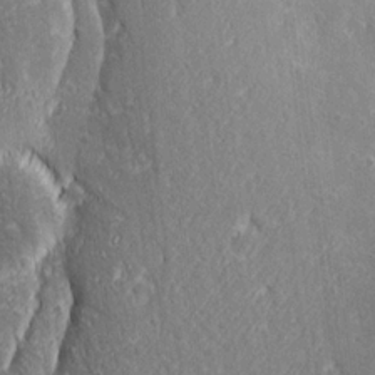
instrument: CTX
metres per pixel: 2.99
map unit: Ave
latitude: 22.7246
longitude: -134.4601
